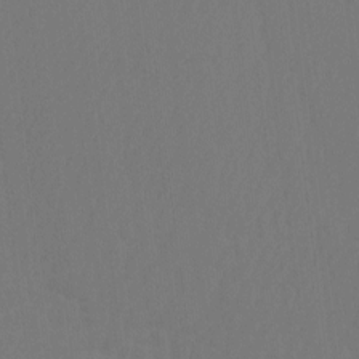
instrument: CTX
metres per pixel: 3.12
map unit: Htu
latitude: -6.8408
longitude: -69.3670
